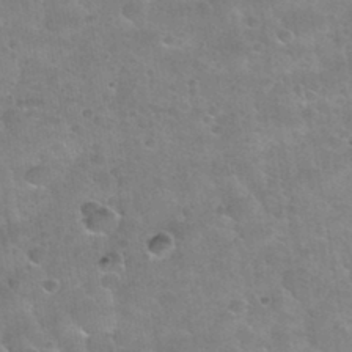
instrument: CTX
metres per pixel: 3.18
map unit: Nhu
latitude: 30.5546
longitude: -53.5182
